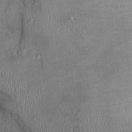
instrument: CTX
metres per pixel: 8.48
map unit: Ht
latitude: -2.9730
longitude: -13.6127
